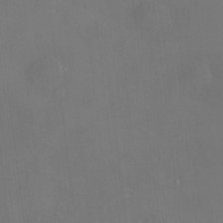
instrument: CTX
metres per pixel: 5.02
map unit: HNhu
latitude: 7.2159
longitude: 8.7463
